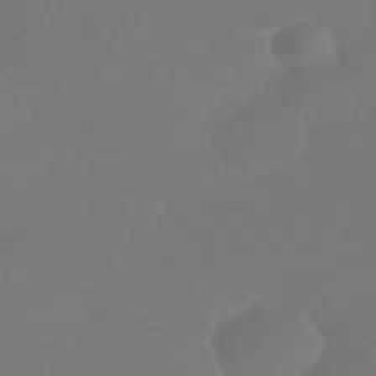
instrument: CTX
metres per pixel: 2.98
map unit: HNhu
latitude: -42.5195
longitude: 93.5399
